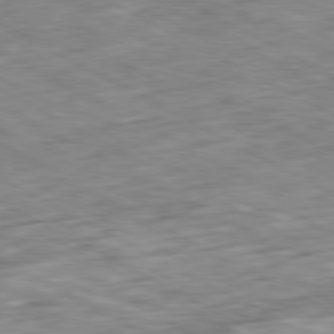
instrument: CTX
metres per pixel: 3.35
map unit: Ap
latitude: -80.9731
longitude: -81.1403
